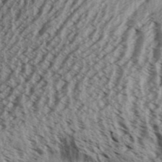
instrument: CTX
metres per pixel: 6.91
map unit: Aa
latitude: 31.5560
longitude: -137.1403
